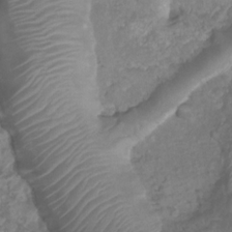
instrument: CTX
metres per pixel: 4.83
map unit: Htu
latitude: 3.5749
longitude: -21.3482
